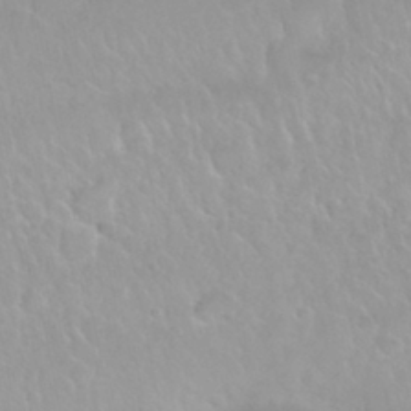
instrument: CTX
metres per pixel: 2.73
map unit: Nhu
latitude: 29.7827
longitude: -55.2348
